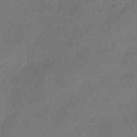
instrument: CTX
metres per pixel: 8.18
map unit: HNhu
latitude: -41.3887
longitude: 97.8423
